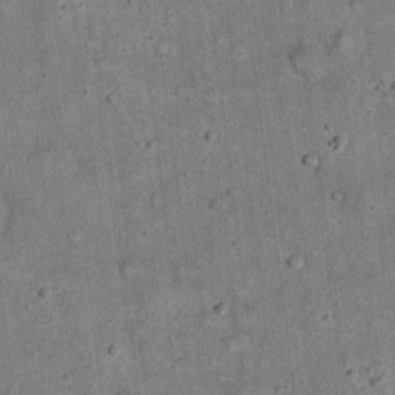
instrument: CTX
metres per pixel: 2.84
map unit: eHh
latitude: 20.1389
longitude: -60.6112
